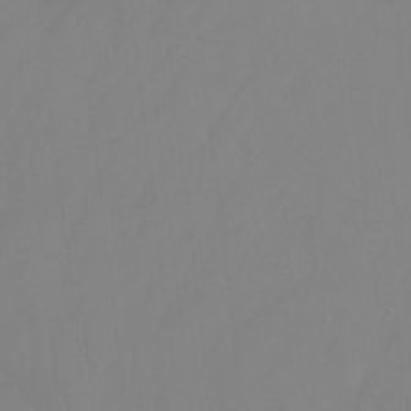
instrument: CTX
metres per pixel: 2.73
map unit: Nhu
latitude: -7.0297
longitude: -83.8772
